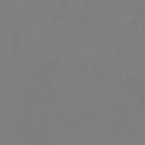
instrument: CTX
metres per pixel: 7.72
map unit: lHb
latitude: -44.9731
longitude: 62.8030
